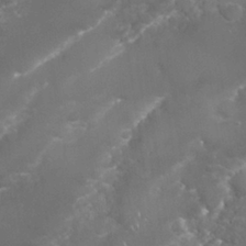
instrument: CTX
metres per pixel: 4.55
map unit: Nhu
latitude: 26.7435
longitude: -61.0458
